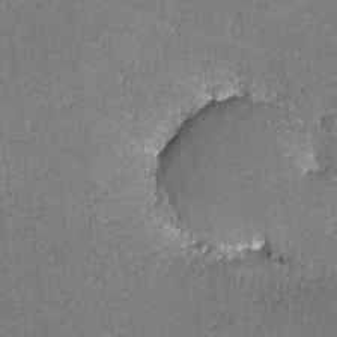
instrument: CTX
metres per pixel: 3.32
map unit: lHvf
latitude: -12.3684
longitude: -103.8772
